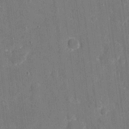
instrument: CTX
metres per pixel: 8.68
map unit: eHh
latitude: 6.9703
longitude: -67.9339
